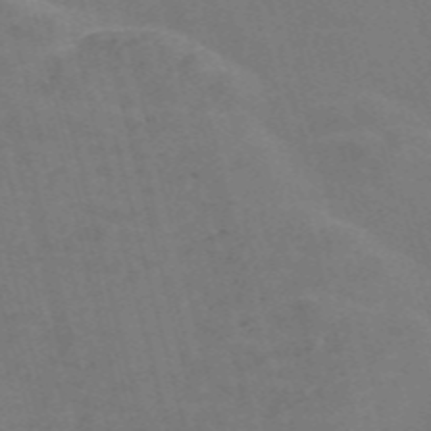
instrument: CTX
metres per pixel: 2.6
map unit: Nve
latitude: -57.8233
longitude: 54.8786
